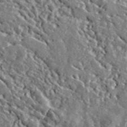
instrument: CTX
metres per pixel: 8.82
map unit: eHh
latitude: 42.3278
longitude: -90.0822
